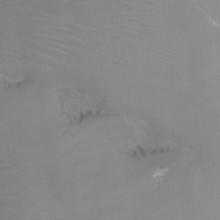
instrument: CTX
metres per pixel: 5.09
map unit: Htu
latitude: -7.6722
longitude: -48.1011
